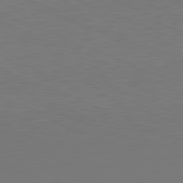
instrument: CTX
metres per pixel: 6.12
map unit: Hpe
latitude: -81.8423
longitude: 8.2172
